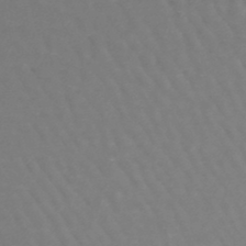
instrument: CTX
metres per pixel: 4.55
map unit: lHb
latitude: -45.5588
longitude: 76.5196
